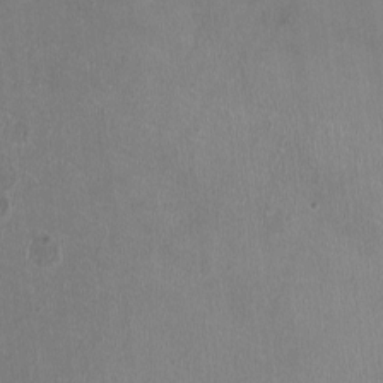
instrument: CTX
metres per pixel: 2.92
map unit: HNhu
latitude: -2.2739
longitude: 0.0661
